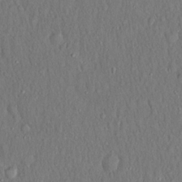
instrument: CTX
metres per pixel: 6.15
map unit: Hto
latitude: 18.0255
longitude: -60.7624
